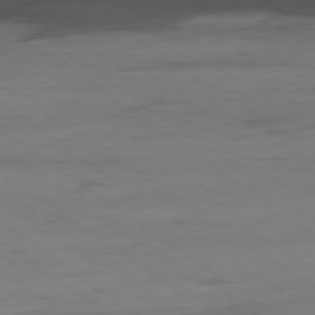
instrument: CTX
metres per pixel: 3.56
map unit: Hpe
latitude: -78.8219
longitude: -17.4615
